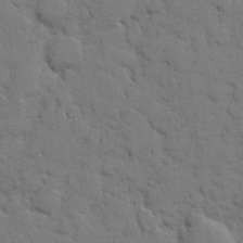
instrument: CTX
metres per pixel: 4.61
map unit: eHh
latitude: 7.7072
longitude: -65.3293
